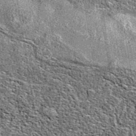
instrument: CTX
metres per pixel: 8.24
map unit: eAb
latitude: 37.0647
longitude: 105.8422
